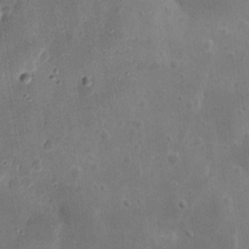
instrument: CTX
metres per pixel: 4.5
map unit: eHh
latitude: 8.8947
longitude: -73.0837
